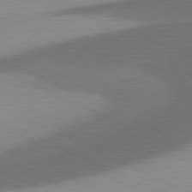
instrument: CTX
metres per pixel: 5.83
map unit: lApd
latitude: 81.4993
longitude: 139.3132
